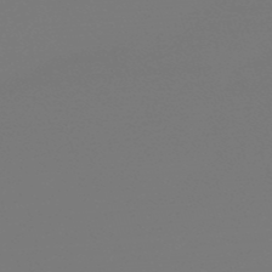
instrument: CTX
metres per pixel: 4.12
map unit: eHb
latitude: -50.6518
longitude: 68.7841
